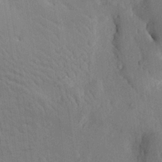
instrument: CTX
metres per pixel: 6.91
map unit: eHh
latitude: 24.7246
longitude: -79.2159
